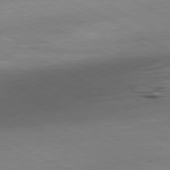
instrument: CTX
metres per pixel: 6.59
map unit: Ap
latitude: -80.9542
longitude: -92.8569
